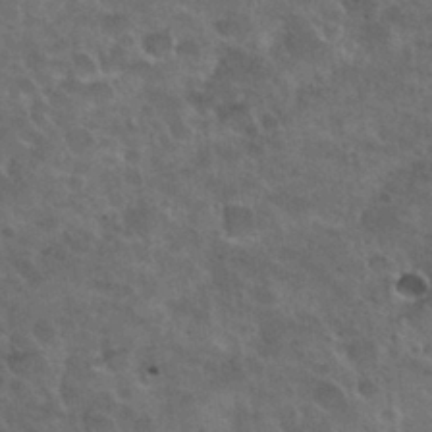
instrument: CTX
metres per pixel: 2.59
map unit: Nhu
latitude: 30.8569
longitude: -54.6868
